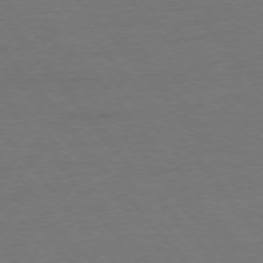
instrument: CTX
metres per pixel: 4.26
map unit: Ap
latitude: -76.4251
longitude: -88.8002
